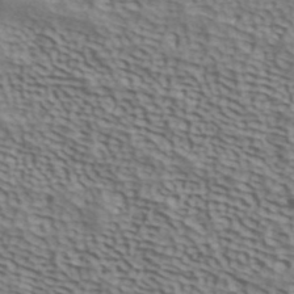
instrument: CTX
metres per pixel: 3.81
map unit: ANa
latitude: 41.7261
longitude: 50.2928
